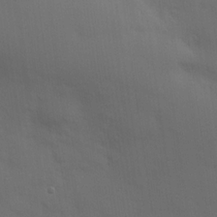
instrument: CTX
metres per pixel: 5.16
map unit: Hve
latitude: 19.9150
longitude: 150.7652
